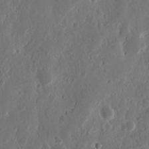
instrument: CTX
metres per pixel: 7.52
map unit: Nhu
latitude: 13.9150
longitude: -73.1593
